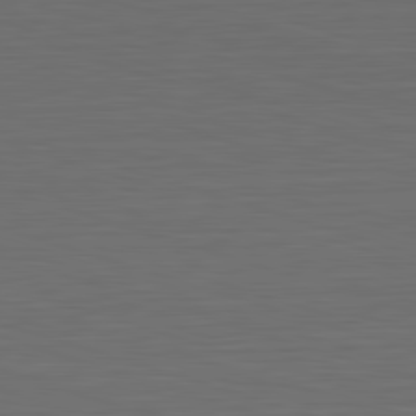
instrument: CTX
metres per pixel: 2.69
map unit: Hpe
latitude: -82.7841
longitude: 11.3132
